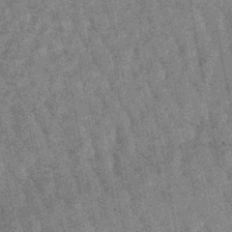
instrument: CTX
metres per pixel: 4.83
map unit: lHb
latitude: -47.6155
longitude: 77.7100
